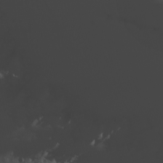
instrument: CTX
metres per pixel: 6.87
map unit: Hve
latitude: 13.6505
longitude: -91.2159
